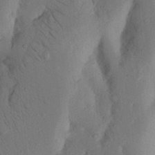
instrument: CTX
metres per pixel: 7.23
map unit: Nhu
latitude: 19.6505
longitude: -75.9339
